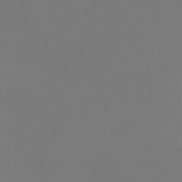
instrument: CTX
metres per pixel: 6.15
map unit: Ht
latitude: -9.2565
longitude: -32.1956
